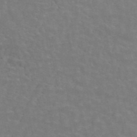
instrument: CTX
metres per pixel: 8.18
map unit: ANa
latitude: 44.9513
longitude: 25.9178
